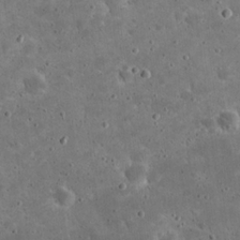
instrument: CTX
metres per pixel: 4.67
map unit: eHh
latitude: 21.0459
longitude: -65.3104
